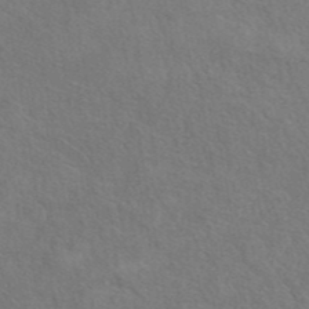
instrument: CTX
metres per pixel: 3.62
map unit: eAb
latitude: 42.6113
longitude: 110.0661
